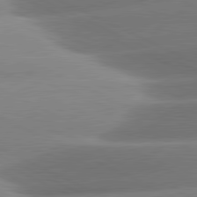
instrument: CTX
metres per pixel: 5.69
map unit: lApd
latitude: 81.1781
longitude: -159.4993
